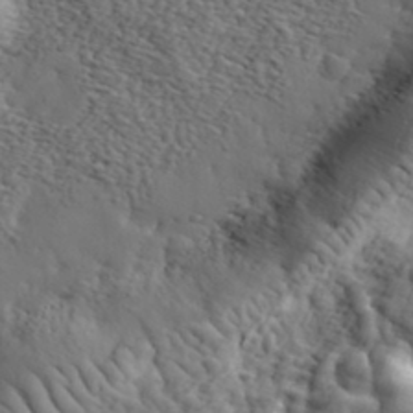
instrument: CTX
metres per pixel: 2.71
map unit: eHh
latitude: 36.1767
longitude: -80.6301
